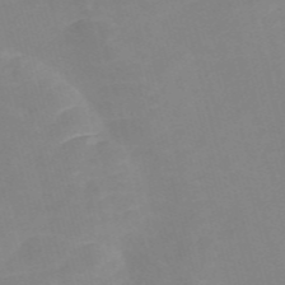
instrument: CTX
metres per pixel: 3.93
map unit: Nve
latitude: -57.4454
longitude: 58.0094
